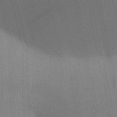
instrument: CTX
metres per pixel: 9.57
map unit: Aa
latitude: 31.4238
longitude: -145.8205
